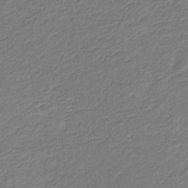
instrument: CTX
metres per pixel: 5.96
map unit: eHb
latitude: -30.1794
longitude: 67.1242
